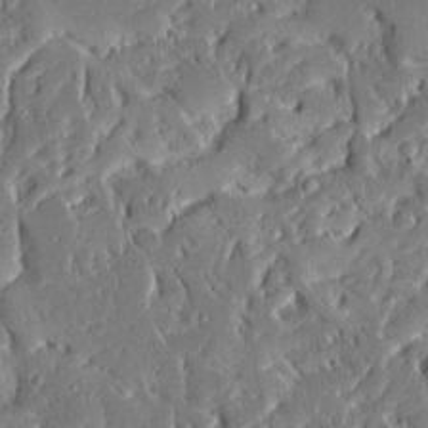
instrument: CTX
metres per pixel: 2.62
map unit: Ave
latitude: 15.8206
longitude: -140.2144
